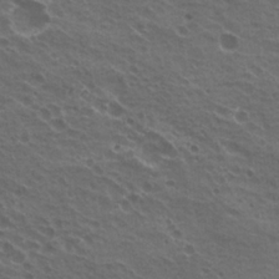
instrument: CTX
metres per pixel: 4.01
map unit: Hto
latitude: 20.9514
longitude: -31.8395
